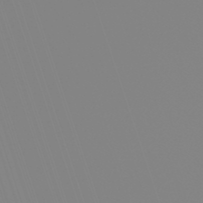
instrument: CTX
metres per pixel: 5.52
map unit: lHb
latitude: -48.9164
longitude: 81.5777
